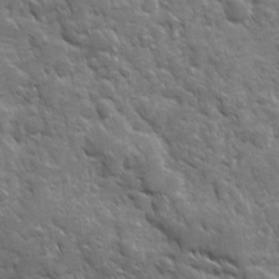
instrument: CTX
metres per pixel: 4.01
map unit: Ave
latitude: 10.6113
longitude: -103.5560
